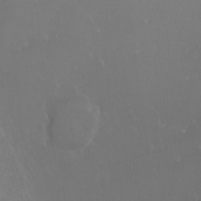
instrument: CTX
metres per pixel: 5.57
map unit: Ht
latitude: -1.5777
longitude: -20.6680
